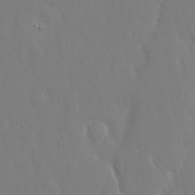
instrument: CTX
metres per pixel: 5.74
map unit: eHh
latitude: 15.3104
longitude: -71.5371
